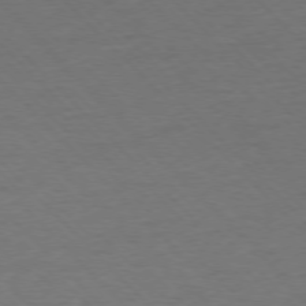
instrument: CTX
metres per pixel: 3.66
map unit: Ap
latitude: -76.6707
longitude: -94.5357
